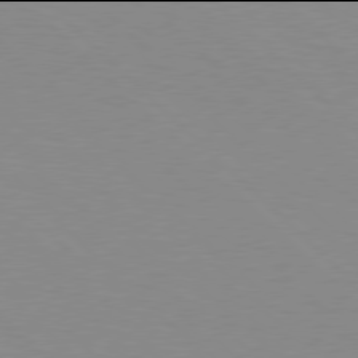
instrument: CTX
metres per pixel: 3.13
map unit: Hpe
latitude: 77.9906
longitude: -160.4979
